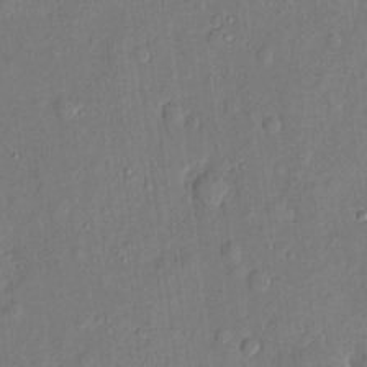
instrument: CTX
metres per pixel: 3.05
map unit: eHh
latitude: 4.6868
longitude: -73.2159
